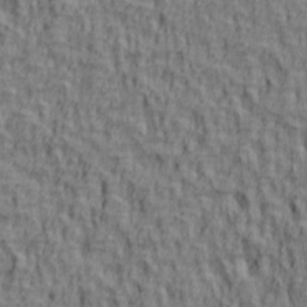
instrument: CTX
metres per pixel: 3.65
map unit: lAa
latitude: 4.8569
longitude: -114.6301
